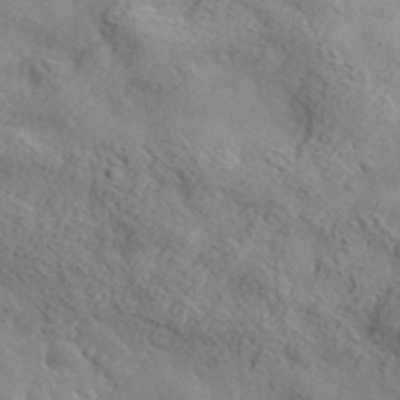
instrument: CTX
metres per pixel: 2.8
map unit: lHvf
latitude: 36.4790
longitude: -87.3481
